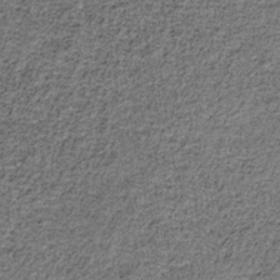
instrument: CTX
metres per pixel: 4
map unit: HNb
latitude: -35.3888
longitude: 53.1998
